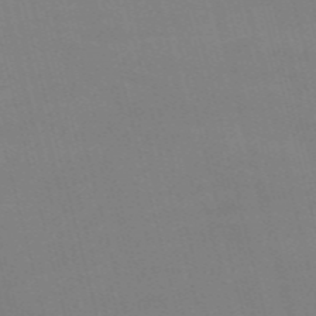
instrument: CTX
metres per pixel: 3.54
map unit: Nve
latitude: -57.8422
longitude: 61.6533
